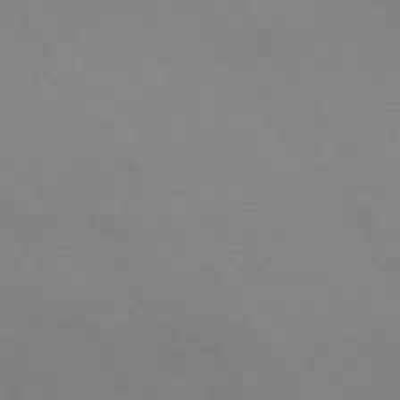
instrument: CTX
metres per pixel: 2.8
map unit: Hpe
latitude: 74.1011
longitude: -141.1592
